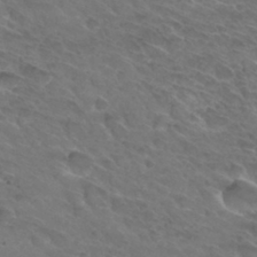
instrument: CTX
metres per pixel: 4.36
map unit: Hto
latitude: 32.4979
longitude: -46.0444
